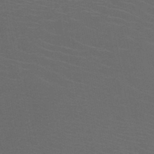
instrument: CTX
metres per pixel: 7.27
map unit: HNb
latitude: -49.3699
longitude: -45.9150
